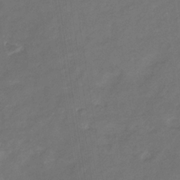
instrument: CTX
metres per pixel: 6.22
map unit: eHb
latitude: -33.2943
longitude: 73.3132
